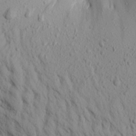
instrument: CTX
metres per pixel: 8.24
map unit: Aa
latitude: 19.0269
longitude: -147.7072
